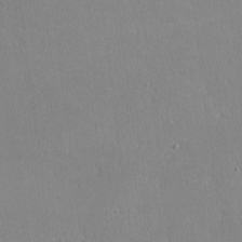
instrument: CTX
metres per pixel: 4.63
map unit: lHvf
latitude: -10.4629
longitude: -99.9528
